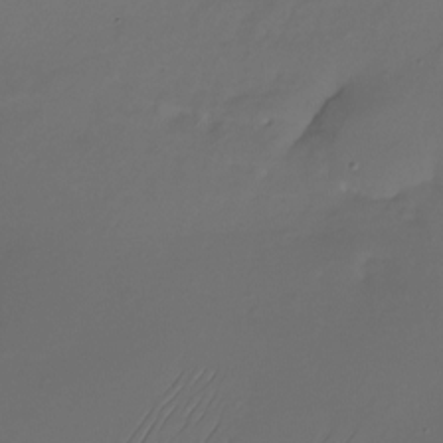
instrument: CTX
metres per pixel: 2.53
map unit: Nhu
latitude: -22.7652
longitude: -71.8394
